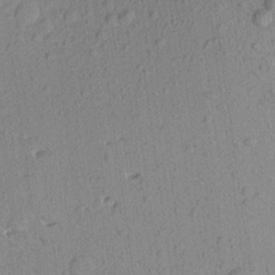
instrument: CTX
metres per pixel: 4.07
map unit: Aa
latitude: 22.9136
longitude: -143.2726
